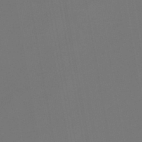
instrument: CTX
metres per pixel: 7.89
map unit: lHb
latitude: -47.3131
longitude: 71.4455
